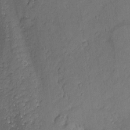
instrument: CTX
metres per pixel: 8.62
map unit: Nhu
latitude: -7.4454
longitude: -152.4979
